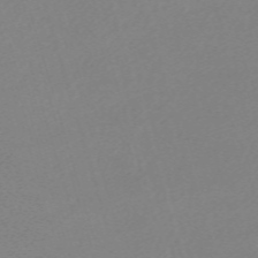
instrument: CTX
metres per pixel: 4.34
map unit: eHh
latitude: -61.9745
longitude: 52.5951
